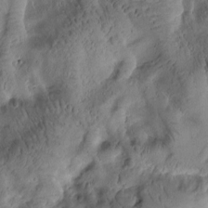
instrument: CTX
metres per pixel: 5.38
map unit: Htu
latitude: -3.0297
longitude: 171.2187
